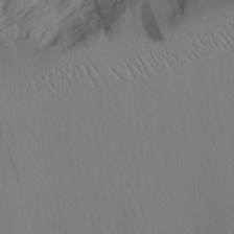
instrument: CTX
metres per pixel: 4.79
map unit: Aa
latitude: 25.8394
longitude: -132.5924
